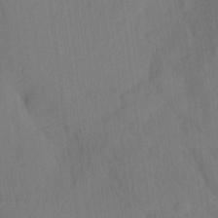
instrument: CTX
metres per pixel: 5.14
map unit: Ave
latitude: 21.5938
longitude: -138.1578
